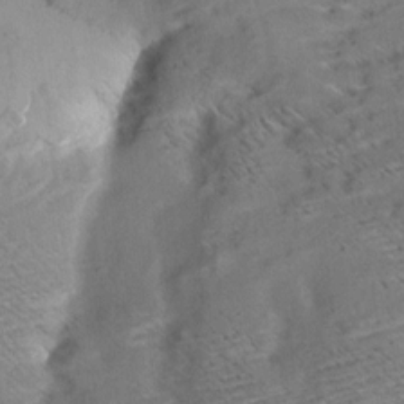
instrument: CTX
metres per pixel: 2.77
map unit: Aa
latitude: 9.4804
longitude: -139.9150
